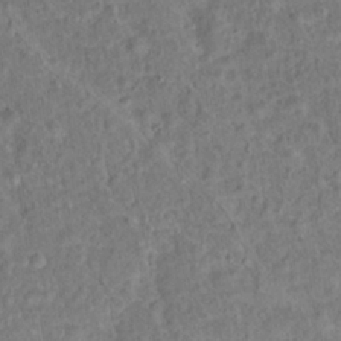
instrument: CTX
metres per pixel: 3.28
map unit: Hto
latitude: 14.4034
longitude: -38.7435
